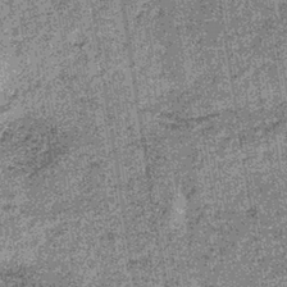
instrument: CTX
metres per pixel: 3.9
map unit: lHb
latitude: -38.2739
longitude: 64.6519
